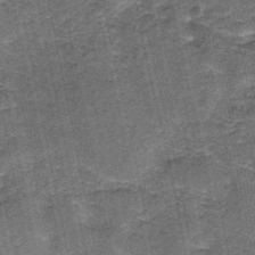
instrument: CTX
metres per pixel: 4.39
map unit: HNb
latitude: -36.1039
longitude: 51.5399
